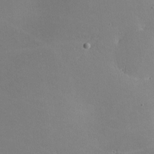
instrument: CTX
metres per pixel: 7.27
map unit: lHvf
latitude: -9.5021
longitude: -100.1767
